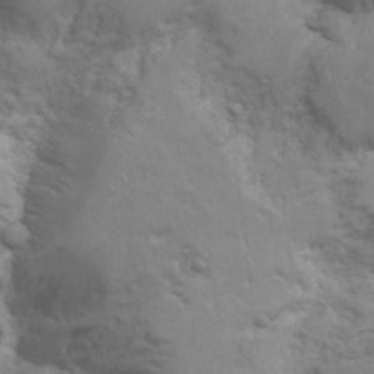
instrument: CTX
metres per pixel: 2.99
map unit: Hto
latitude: 8.1389
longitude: -31.2915
